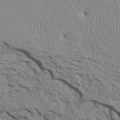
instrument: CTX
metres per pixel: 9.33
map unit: Aa
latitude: 14.8758
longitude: -141.6693
